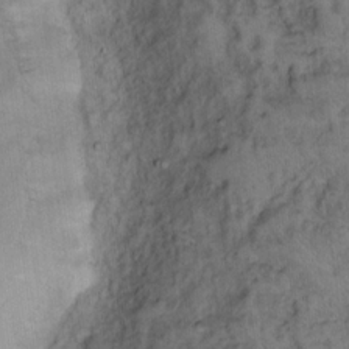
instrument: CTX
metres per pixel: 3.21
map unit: eHh
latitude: 15.8584
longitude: -64.4790
